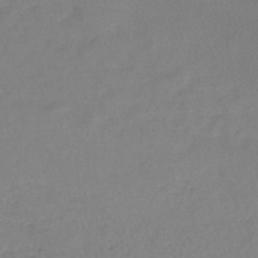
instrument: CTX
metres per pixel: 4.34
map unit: lHb
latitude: -45.3510
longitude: 59.1620
